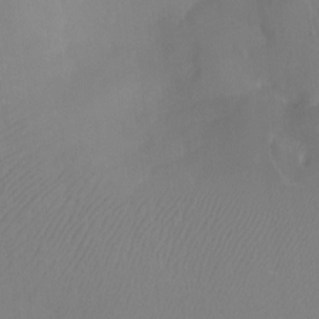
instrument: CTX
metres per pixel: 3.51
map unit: Ht
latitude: -3.2942
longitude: -27.9528
